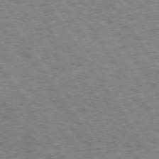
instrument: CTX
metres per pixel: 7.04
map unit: Hpe
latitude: 73.8962
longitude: -138.5546
